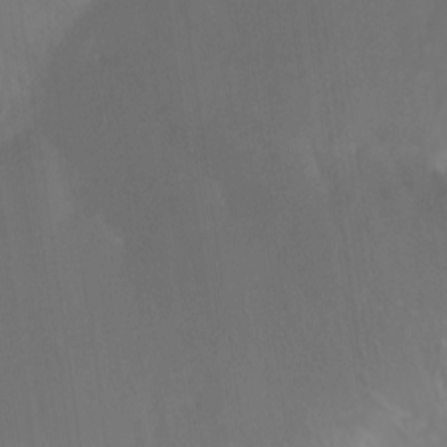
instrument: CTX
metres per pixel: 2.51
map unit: Nhu
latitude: -8.7652
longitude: -79.6694
